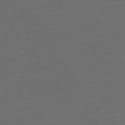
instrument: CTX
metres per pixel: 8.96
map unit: Hpe
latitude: 74.5924
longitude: -124.9891
